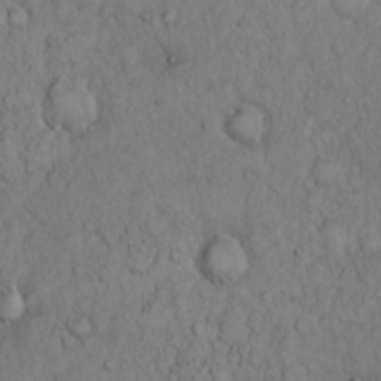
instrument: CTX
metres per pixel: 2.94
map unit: Hto
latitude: 11.9339
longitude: -57.6127
